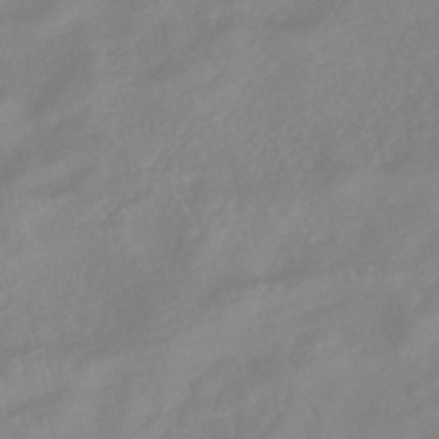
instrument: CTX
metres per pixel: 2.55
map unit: lHb
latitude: -41.9367
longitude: 77.9556
